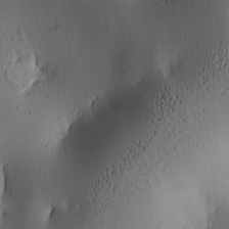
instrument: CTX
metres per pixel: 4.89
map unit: lAa
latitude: 5.6316
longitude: -113.5749
